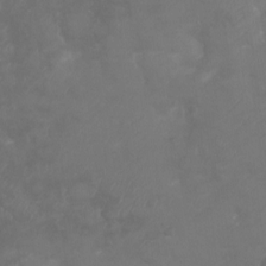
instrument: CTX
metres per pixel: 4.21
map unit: Ht
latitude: -6.1039
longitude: -20.9514
